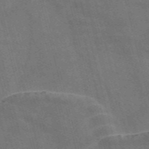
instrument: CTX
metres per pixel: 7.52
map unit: Nve
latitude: -58.5762
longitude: 66.4629
